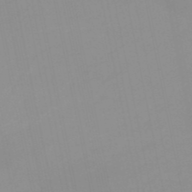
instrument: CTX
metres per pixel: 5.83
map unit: HNb
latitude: -51.1998
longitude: -50.7813
